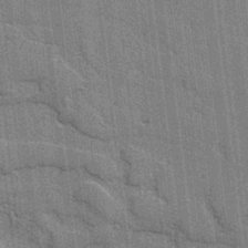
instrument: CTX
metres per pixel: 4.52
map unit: lAvf
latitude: -1.5777
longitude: -107.5749
